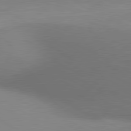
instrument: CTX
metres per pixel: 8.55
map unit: lApd
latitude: 80.8002
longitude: 133.8045
